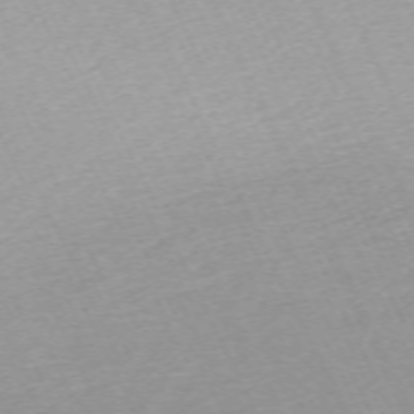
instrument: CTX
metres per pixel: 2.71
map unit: Hpe
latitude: -70.2740
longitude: 15.4833
